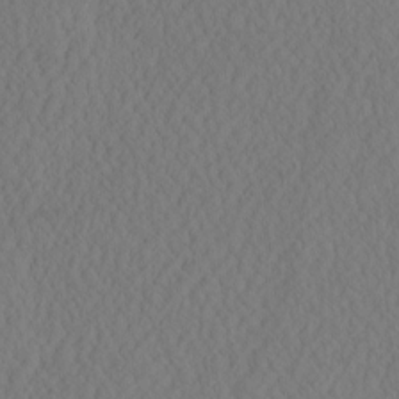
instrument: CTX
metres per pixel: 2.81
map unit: eHh
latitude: -3.0486
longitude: 16.2551
